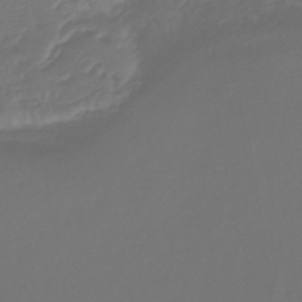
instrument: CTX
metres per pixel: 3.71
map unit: lHb
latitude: -43.6721
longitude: 77.7289
